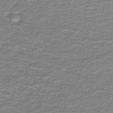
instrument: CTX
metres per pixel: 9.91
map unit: lHb
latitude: -43.1431
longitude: 55.5399
